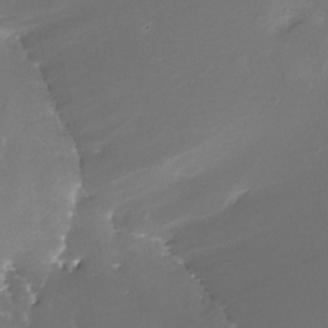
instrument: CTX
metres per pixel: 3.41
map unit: Nhe
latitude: -27.3131
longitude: -109.9717
